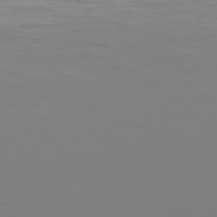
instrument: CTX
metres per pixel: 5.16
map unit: Hpe
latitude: 77.2726
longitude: -130.9703
